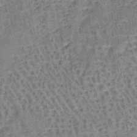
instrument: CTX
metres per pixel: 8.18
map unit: lHb
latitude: -40.7463
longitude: 57.8989
